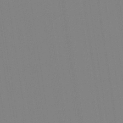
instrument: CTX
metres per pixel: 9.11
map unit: Aa
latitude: 33.2348
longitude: -142.8380
